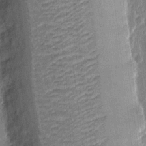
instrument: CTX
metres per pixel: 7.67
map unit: eHh
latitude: 11.4616
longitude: -70.3089
